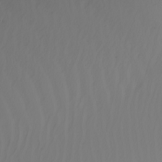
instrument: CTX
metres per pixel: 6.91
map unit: Nhu
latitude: -5.0864
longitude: -93.8205
